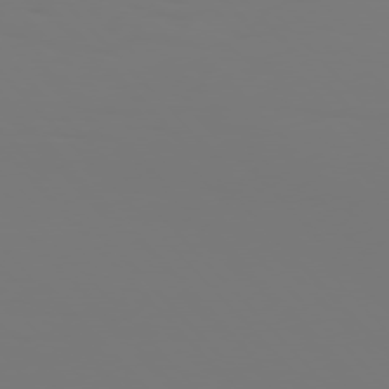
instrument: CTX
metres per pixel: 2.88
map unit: Hpe
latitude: 76.2900
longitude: -133.7828
